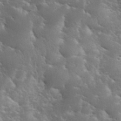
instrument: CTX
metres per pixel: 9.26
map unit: eHh
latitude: 36.2523
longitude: -67.5371
